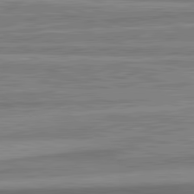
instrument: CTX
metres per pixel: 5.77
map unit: lApd
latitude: 82.7624
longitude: 179.4076
